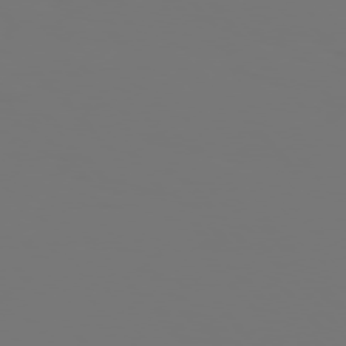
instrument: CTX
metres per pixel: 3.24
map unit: Hpe
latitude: 76.0633
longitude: -139.8961
